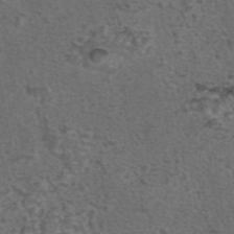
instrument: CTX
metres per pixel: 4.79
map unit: eAb
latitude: 43.9906
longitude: 105.3509
